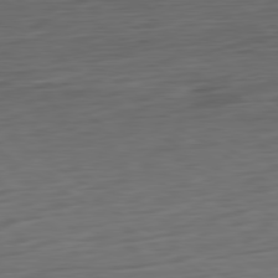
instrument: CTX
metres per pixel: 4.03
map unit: Ap
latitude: -80.5574
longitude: -68.6869
